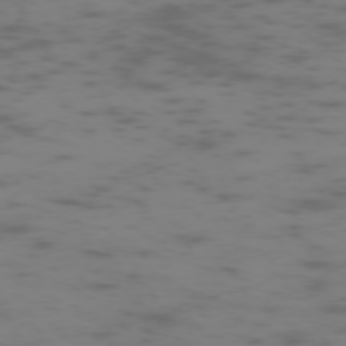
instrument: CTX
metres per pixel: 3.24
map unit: Hpe
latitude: -73.5777
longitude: 6.2928
